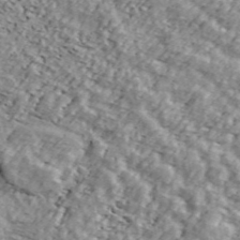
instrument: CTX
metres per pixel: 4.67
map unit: ANa
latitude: 44.2711
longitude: 45.9556
